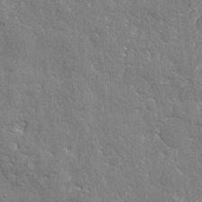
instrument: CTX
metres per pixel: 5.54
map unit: eHh
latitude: 3.2159
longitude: -77.9339
